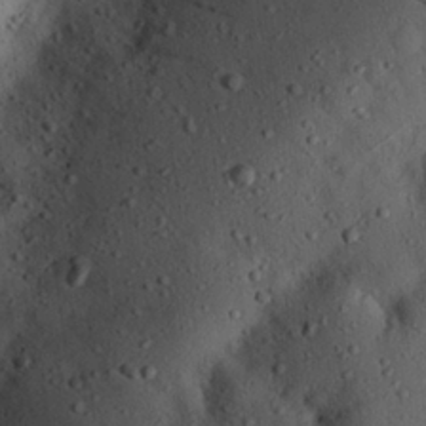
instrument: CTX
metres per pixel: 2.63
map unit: eHh
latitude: 26.1389
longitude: -80.1389
